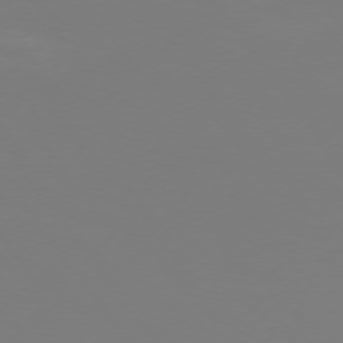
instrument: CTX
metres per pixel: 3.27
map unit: Hpe
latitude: 73.9528
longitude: -123.7827
